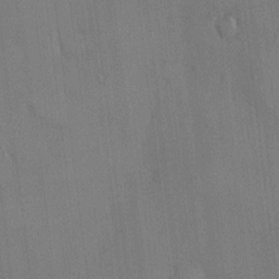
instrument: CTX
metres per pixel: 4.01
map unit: HNhu
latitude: -1.2754
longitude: -7.5749
